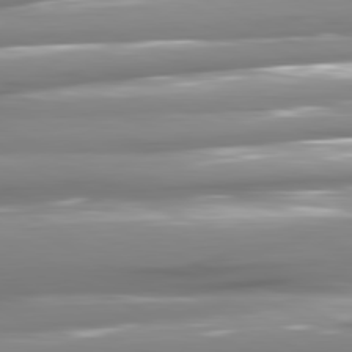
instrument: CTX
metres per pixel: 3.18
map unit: lApd
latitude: 81.0647
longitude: -144.6301
